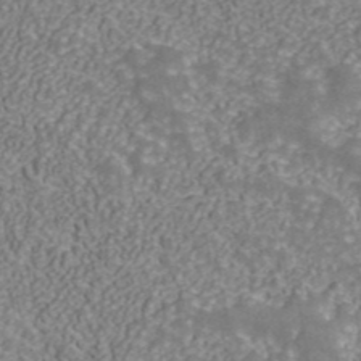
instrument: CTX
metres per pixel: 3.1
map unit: ANa
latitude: 42.0444
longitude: 30.4440
